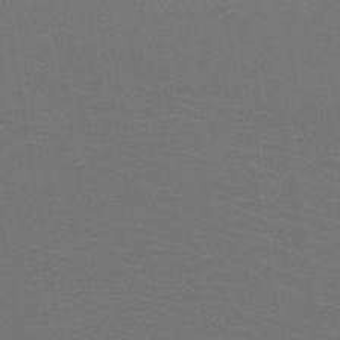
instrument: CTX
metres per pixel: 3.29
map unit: HNb
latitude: -49.1620
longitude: -46.0255
